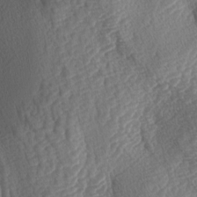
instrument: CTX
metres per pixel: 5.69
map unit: lAa
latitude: -3.5777
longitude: -128.1200
